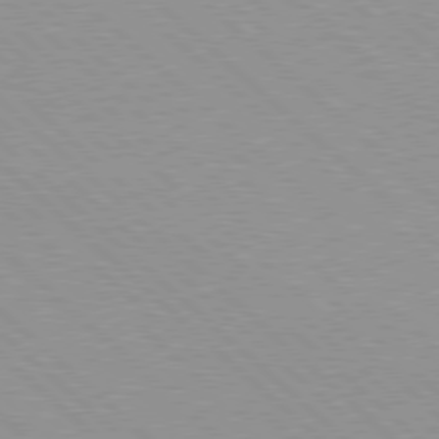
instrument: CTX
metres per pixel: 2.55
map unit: Hpe
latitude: 77.8583
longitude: -153.8206
